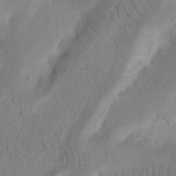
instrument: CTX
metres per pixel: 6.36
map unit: Ht
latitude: 14.0633
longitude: -74.8569
